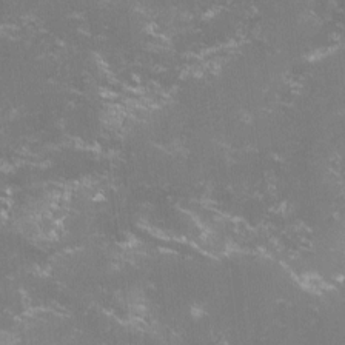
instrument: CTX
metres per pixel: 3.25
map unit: lHvf
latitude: -14.7275
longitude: -101.1403
